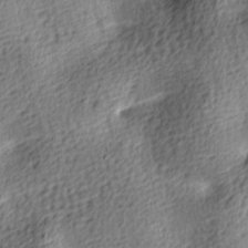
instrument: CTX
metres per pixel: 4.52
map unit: lAa
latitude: -8.5763
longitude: -125.5371
